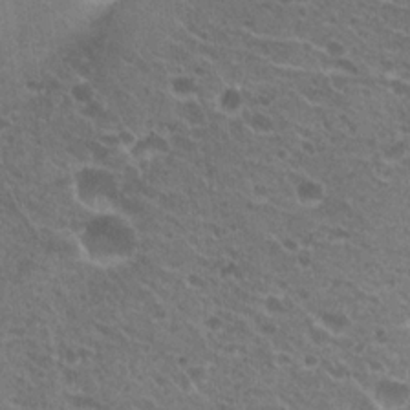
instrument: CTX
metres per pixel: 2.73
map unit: Hto
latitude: 20.7813
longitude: -34.3278
